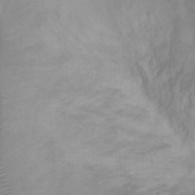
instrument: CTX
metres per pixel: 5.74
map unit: Ht
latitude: 3.8394
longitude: -29.4048
